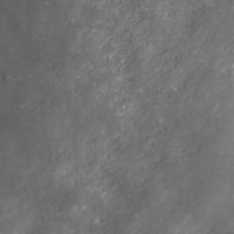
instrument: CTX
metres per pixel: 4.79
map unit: ANa
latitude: 40.7246
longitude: 23.6722
